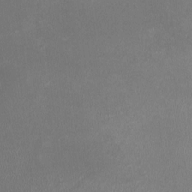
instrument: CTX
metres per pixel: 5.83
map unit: HNhu
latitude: -2.8030
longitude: -7.0080
